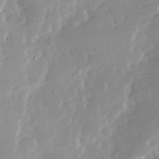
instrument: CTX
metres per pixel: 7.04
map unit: Ave
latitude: 13.7450
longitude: -103.4048
